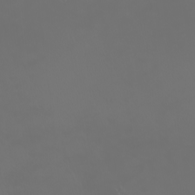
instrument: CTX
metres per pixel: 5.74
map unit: eHh
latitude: -2.4251
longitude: 19.8044
